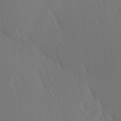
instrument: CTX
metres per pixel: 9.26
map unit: Ave
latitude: 13.0837
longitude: -106.9325
